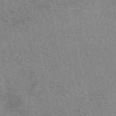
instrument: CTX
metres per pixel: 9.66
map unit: eAb
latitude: 50.3467
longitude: 112.0850
